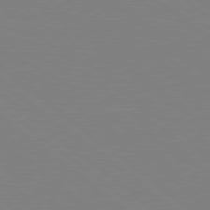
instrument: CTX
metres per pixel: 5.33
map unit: Hpe
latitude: 78.6869
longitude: -148.3845
